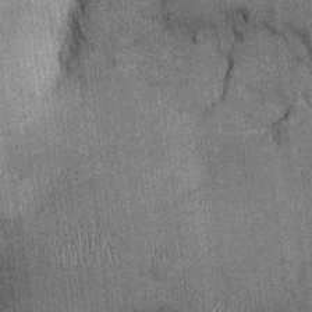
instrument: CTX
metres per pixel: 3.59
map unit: Ht
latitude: -2.6329
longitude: -12.7813
